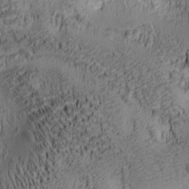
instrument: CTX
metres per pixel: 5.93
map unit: lAa
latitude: 6.8380
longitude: -115.0836
